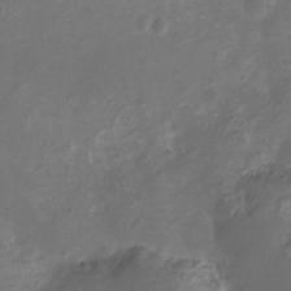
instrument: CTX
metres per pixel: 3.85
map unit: Nhu
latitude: -12.0283
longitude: -41.0458
